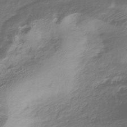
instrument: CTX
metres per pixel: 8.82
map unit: HNhu
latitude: -43.5588
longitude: 102.5385
